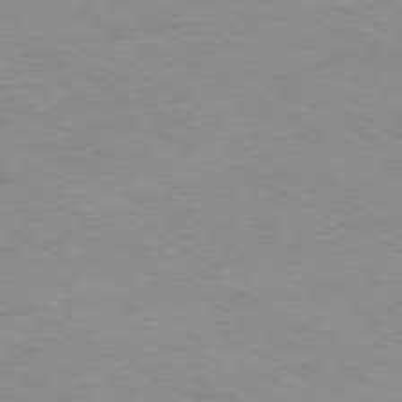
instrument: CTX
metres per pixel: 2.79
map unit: Ap
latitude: -80.7463
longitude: -92.3656
